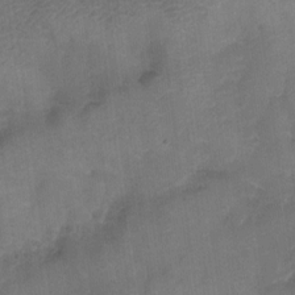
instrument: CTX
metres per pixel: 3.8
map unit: Aa
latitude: -8.3495
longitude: -71.9339
